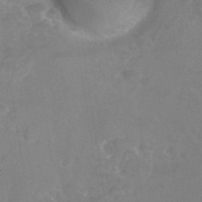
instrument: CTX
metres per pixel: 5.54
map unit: Nhu
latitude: 24.8946
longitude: -54.3656
